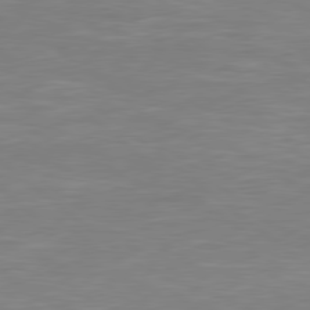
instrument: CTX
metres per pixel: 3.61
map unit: Hpe
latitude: 78.8002
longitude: -125.8961
